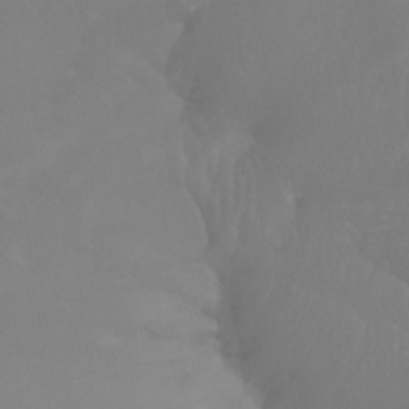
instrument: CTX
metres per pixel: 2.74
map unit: Htu
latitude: -14.4818
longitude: -48.2334
